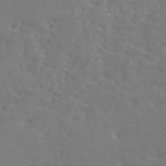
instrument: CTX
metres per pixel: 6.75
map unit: ANa
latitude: 50.0255
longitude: -81.5371
